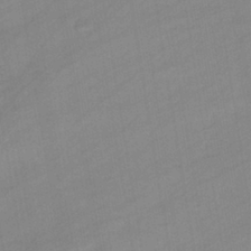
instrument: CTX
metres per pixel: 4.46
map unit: eHb
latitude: -38.9353
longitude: 81.5966
